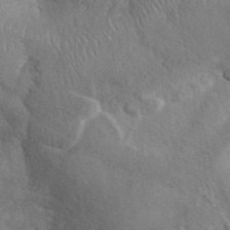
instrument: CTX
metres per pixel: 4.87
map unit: ANa
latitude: 42.2712
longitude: 53.5021
